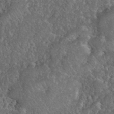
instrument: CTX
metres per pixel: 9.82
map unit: eHh
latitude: 40.3089
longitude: -57.9339
